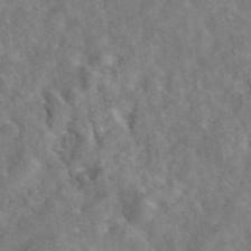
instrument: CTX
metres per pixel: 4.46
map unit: eAb
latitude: 45.2348
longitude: 116.5573
